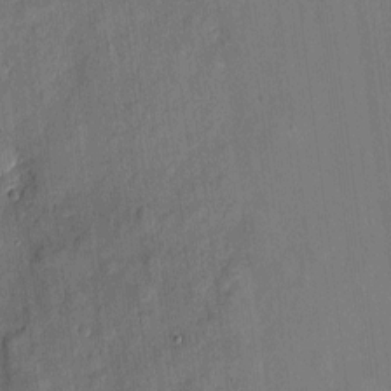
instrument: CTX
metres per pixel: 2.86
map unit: eHh
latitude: 5.4048
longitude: -73.0459
